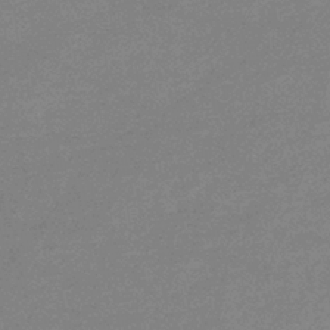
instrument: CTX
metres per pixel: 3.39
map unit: eHb
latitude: -36.8974
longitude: 76.8786
